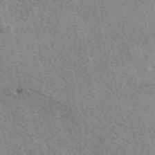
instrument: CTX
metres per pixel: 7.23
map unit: eAb
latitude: 50.0255
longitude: 114.0472
